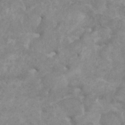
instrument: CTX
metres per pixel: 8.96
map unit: HNhu
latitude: 3.1025
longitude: -2.0633
